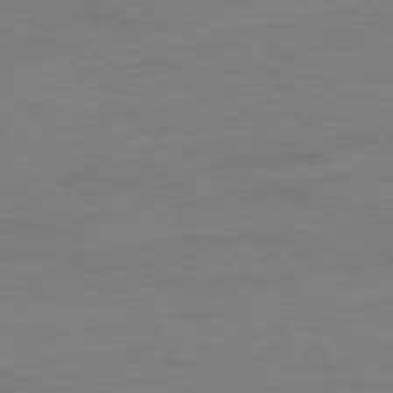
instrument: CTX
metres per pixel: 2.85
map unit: Ap
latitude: -78.8597
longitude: -88.9136
